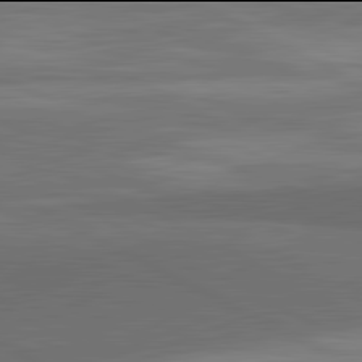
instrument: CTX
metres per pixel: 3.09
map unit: lApd
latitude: 81.9906
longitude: 159.7099
